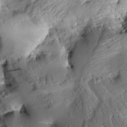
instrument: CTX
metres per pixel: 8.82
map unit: Aa
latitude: 9.6505
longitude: -142.4412
